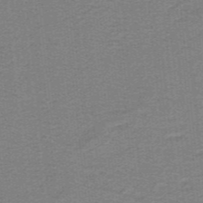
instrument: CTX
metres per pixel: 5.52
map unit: lHb
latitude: -41.1242
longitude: 54.6141
